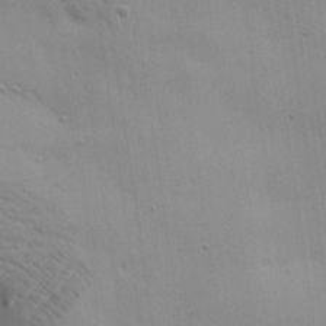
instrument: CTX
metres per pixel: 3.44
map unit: Aa
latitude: 22.3089
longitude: -142.3090
